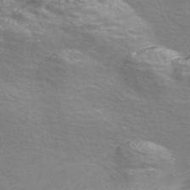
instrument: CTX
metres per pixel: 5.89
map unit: Nve
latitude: -56.7841
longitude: 53.5210
